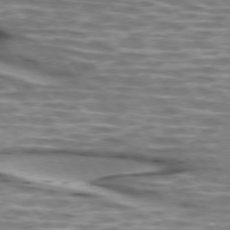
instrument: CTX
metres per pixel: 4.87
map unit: lApd
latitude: 74.0822
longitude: -56.7435
